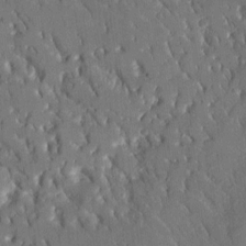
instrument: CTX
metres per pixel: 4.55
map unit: Aa
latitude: 11.2159
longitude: -125.6127
